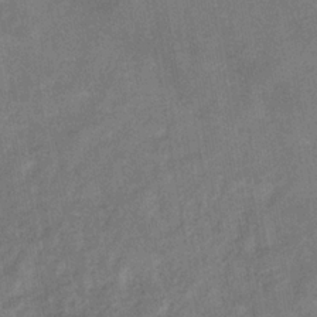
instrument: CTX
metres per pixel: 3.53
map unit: eHb
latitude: -34.0472
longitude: 74.0850
